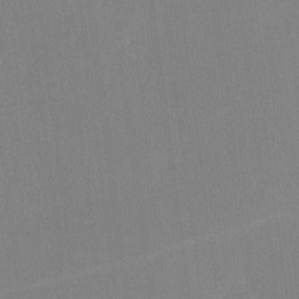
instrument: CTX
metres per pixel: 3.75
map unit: lHvf
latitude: -10.4629
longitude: -100.3656
